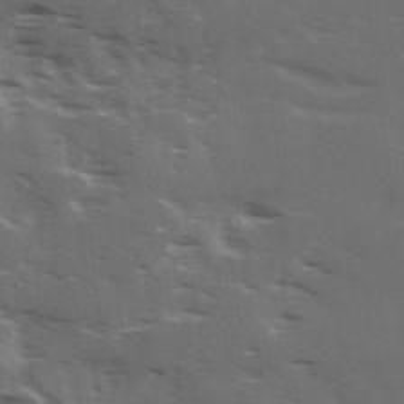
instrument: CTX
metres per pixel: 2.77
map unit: Ave
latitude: 18.6490
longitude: -130.7814
